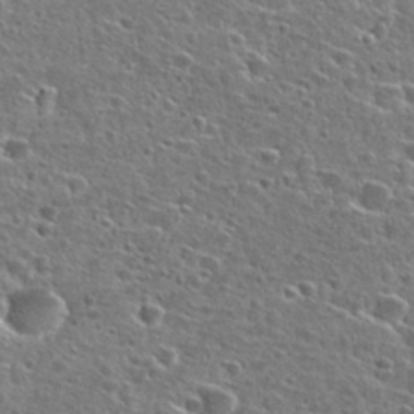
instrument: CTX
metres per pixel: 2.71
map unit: Hto
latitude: 26.4979
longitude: -47.9150
